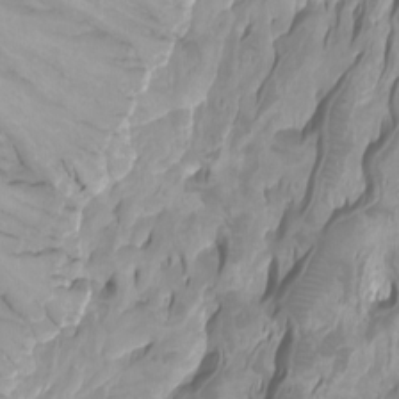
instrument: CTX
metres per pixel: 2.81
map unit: Ht
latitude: -3.5777
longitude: -61.8205
